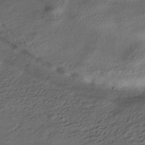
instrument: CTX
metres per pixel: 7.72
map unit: HNhu
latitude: -43.0675
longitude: 105.4832
